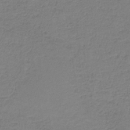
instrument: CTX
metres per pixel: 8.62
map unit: eAb
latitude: -35.8611
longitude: 52.5573
